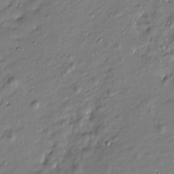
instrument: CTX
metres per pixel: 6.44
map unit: Htu
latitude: -6.7652
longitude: 177.0486
